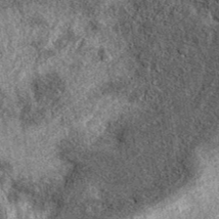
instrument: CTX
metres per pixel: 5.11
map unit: eAb
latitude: 38.5357
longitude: 107.2187
